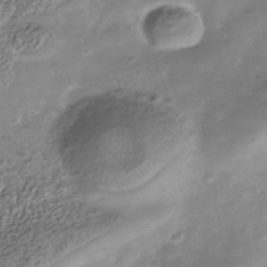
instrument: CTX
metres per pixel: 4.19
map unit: Nhe
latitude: -40.9919
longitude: -100.7246
